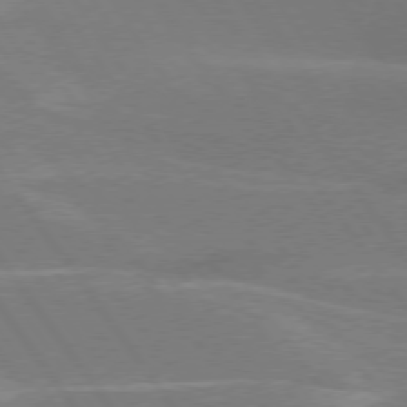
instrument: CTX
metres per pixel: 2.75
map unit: lApd
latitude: 75.0458
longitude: -66.8002
